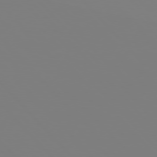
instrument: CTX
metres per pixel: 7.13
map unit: Hpe
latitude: 77.0080
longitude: -161.0836
